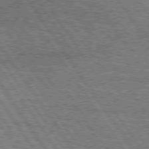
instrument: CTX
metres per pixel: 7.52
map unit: Hpe
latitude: 75.1403
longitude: -155.5371
